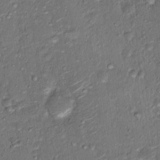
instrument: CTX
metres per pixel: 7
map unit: Hto
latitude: 15.7828
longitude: -30.6869
